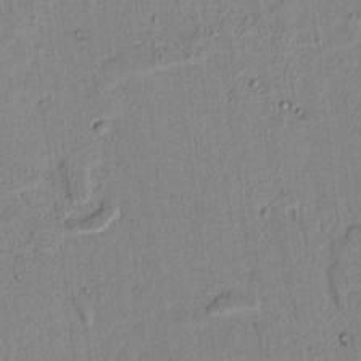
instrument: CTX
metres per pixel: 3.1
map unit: lAvf
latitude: 6.8569
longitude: 168.5573
